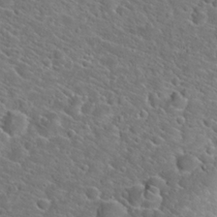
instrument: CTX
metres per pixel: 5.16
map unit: Hto
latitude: 23.0458
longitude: -45.2915
